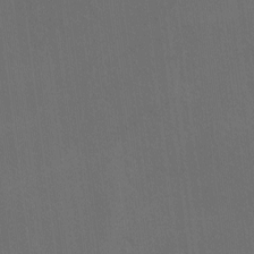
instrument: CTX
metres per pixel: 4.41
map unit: Ave
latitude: -6.9352
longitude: -122.3467
